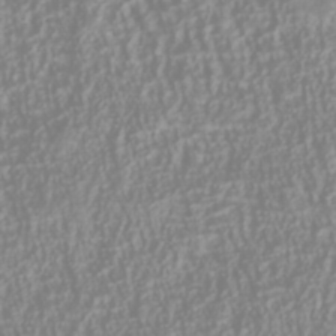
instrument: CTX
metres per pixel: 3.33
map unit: Nhu
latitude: -40.8786
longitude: -84.6491
